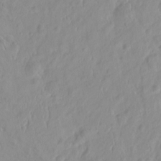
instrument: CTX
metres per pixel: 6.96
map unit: HNhu
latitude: -2.2550
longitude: 10.5385
